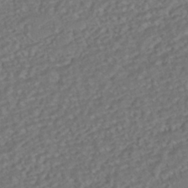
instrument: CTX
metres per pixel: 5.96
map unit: HNhu
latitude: -42.0849
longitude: 108.0661
